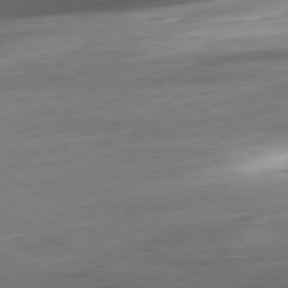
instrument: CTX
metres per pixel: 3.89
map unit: Hpe
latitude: -80.5007
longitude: 21.3887
